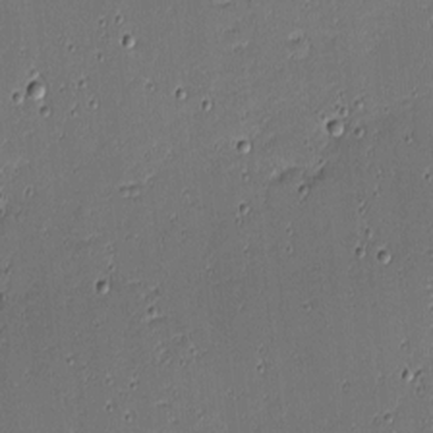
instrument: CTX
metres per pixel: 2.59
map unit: eHh
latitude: -3.9367
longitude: -82.2900
